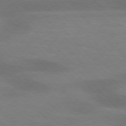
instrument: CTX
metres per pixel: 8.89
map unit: lApd
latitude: 76.4790
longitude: -59.7072
